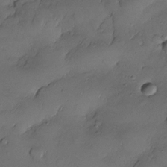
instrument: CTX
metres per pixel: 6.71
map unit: Nhe
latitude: -30.8219
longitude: -139.4048
